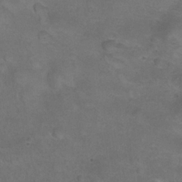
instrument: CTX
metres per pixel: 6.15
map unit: Nhu
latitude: 24.4412
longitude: -53.3860
